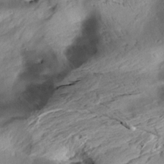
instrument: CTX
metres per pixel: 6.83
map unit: Aa
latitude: 10.6680
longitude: -142.8002
